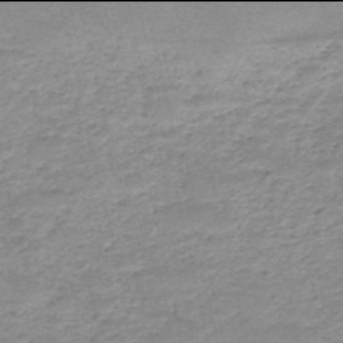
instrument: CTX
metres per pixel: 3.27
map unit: HNb
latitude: -50.0094
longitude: -40.9891
